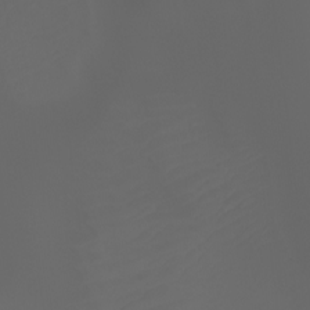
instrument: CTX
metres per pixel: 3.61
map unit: Ht
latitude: -3.8422
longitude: -61.6694
